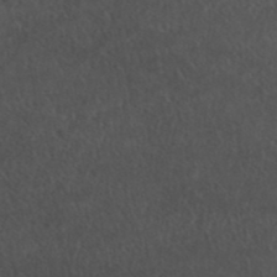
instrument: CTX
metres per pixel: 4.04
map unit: ANa
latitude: 42.5924
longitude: 14.4818
